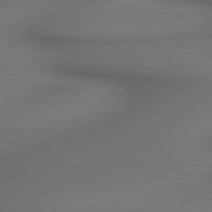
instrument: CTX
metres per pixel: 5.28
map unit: lApd
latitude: 79.4427
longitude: -174.1200
